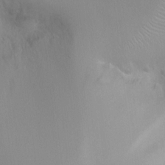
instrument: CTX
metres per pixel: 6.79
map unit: Ht
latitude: -0.2740
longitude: -16.2712
